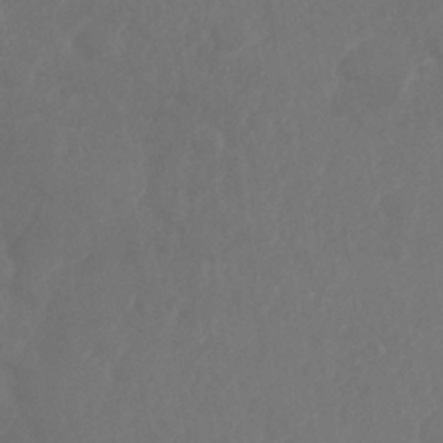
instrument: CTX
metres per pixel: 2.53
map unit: Nhe
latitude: -35.9367
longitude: -177.5749
